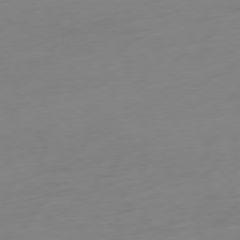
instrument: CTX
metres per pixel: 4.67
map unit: Ap
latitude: -78.5762
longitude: -66.7624
